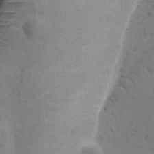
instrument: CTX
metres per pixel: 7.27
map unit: Ave
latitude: -9.4832
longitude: -119.4426
